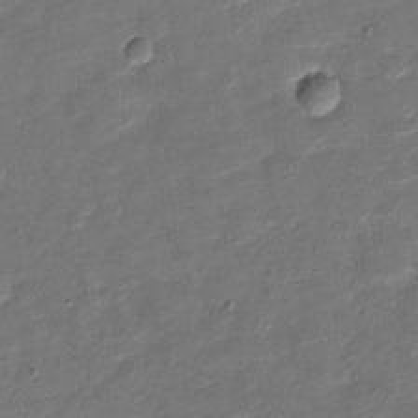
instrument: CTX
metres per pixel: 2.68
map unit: Nve
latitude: -20.0850
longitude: 104.6896
